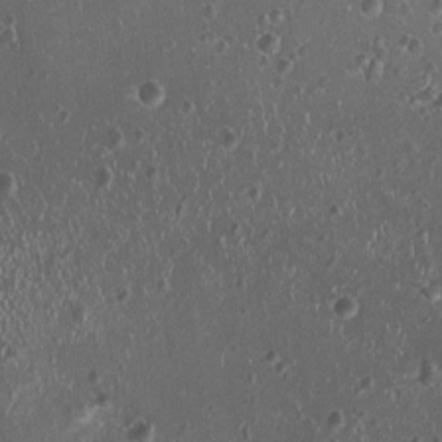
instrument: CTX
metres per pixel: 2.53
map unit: HNhu
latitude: 0.5167
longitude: 1.1620
